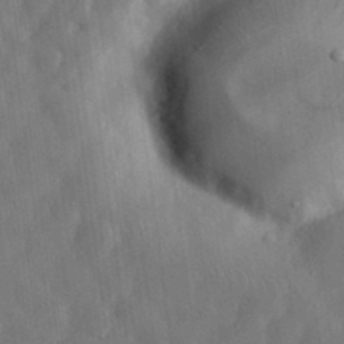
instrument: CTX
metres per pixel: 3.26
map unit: eHh
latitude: 31.0081
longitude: -77.1592
